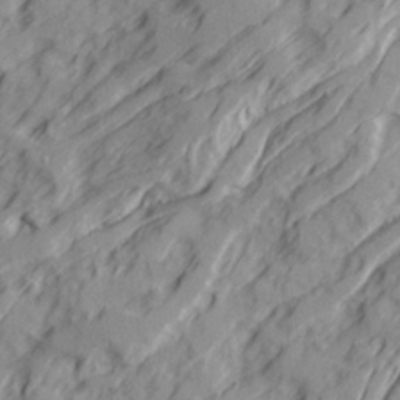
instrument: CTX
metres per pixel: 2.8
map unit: Ave
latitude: 22.4412
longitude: -132.1956
